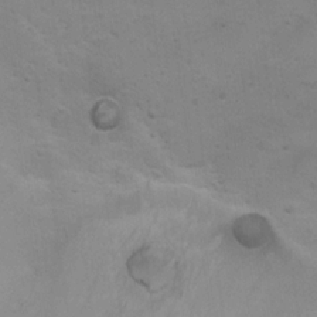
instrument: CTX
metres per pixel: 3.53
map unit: Hto
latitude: 11.5371
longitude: -35.7071
